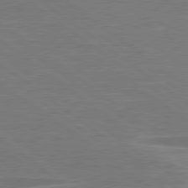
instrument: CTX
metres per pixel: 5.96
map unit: lApd
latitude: 79.2537
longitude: -91.8772
